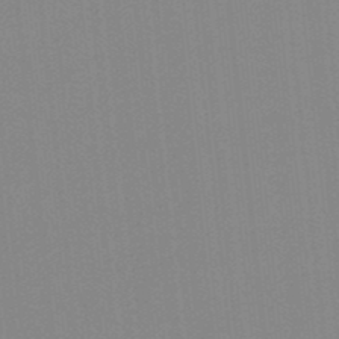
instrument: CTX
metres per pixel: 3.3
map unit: lHb
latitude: -48.7652
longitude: 81.2943
